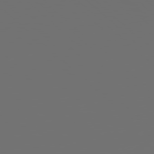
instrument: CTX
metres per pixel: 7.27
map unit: Hpe
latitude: 77.8016
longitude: -177.6316
